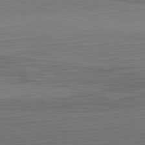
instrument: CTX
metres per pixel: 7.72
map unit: Hpe
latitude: -82.6896
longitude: 10.5763
